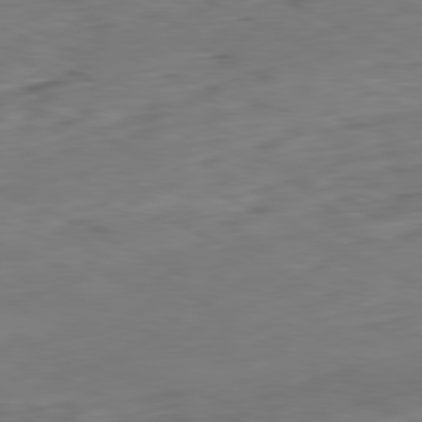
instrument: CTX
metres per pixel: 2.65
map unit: Hpe
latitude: -81.2943
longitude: 16.9164
